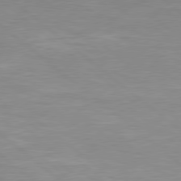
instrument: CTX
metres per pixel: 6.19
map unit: Hpe
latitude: 78.8380
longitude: -125.5938
